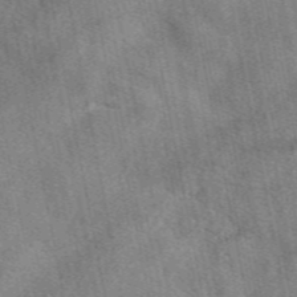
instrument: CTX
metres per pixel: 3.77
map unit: eAb
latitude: 47.9906
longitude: 121.8233
